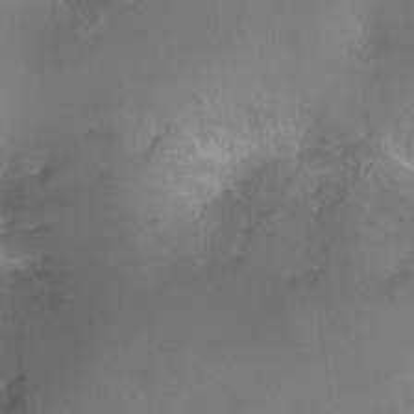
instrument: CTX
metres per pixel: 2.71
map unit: Ht
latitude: -11.5966
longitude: -44.5546
